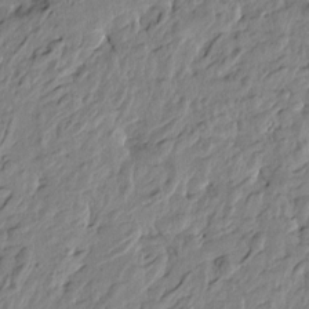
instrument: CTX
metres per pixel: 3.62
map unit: Htu
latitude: -3.5399
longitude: 178.6707
